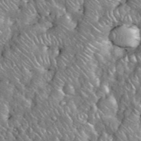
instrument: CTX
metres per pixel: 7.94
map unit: eHh
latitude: 38.3278
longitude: -59.0836
